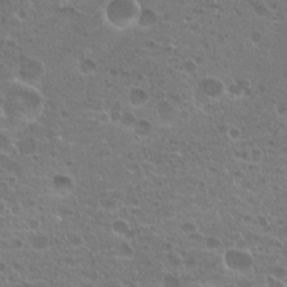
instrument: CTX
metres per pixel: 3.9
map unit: Hto
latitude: 20.4034
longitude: -40.4978
